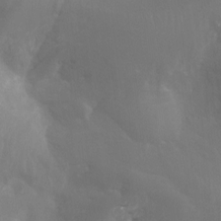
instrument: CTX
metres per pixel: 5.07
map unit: Ht
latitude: -4.8975
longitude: -25.1592
